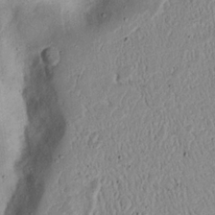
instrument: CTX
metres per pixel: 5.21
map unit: Nhu
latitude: 17.7639
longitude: -74.1011
